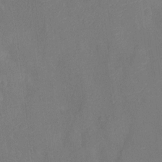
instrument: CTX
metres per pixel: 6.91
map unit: Ht
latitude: -11.6344
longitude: -23.7638
